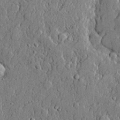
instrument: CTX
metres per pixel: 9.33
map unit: lHvf
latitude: 21.6505
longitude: 144.1228
